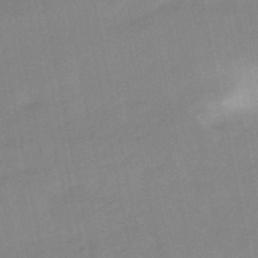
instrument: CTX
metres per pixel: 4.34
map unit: lHb
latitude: -48.4251
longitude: 75.8990
